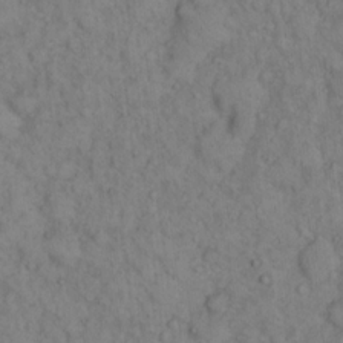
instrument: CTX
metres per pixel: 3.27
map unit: eHh
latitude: 16.2523
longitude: -63.4616
